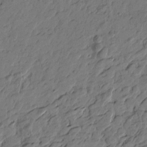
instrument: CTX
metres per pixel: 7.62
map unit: Htu
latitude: -2.5951
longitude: -179.2726
